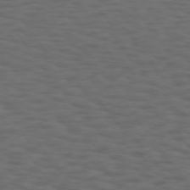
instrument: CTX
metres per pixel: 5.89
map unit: Hpe
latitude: 73.9906
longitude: -131.3671
